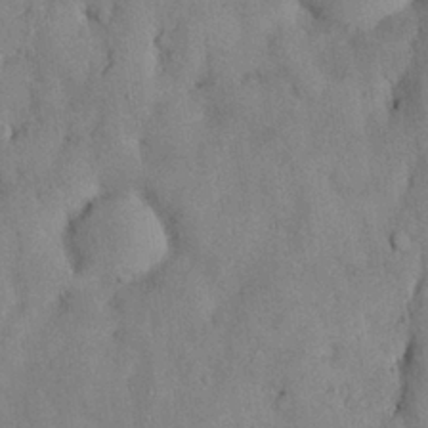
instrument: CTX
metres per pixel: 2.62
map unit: Nhu
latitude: 28.1767
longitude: -69.3482
